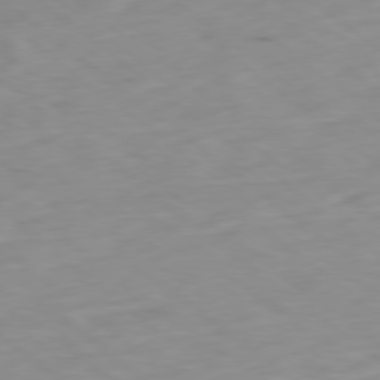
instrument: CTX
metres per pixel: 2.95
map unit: Ap
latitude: -78.9919
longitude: -92.7057
